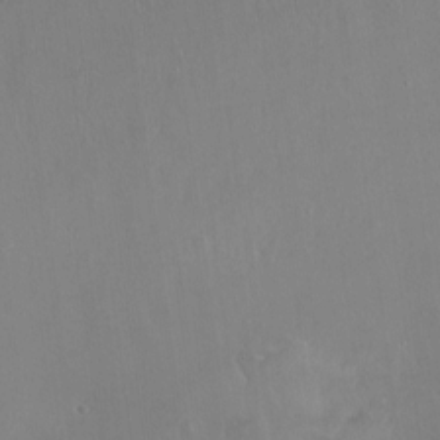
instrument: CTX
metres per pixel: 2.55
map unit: Hto
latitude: -13.4455
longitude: -41.5371
